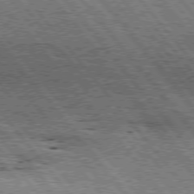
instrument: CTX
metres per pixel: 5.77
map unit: Hpe
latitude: 75.5182
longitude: -156.9702
